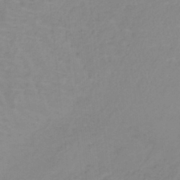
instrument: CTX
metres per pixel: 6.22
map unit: lHb
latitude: -40.5951
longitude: 65.3699
